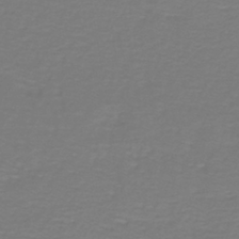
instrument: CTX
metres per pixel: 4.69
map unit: lHb
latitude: -42.4628
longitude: 56.9541
